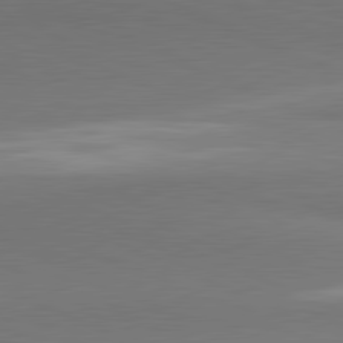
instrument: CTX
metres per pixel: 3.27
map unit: lApd
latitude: 81.4993
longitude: 163.3509
